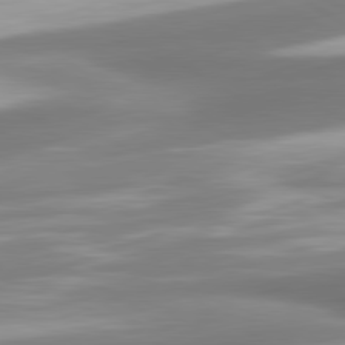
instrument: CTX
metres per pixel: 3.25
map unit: lApd
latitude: 80.2333
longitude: 179.8044
